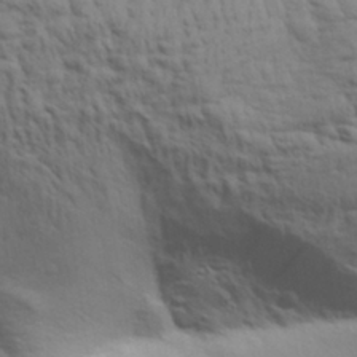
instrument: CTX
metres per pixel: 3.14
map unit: Aa
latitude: 30.4790
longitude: -134.8380
